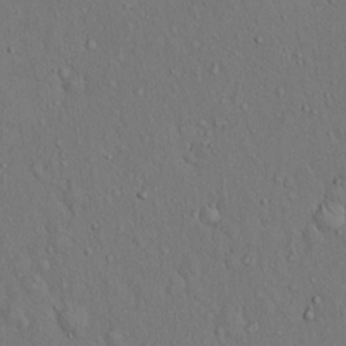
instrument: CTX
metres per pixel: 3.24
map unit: Hto
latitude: 14.7247
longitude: -57.9717
